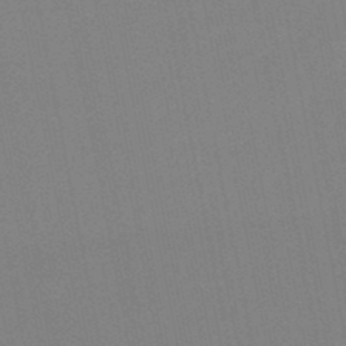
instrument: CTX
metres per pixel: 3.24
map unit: lHb
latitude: -48.8219
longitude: 79.7855
